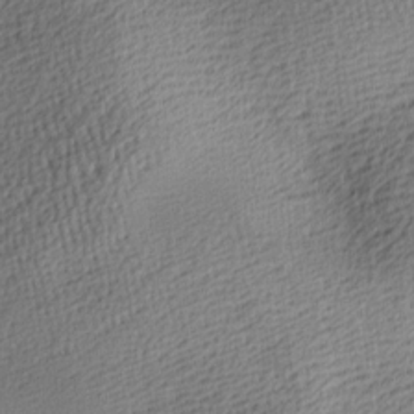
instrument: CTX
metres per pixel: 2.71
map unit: lAa
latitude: -8.4818
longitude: -125.4804
